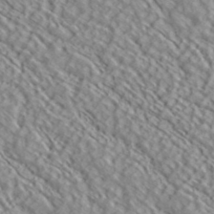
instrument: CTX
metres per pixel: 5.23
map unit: ANa
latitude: 40.1577
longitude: 30.6140
